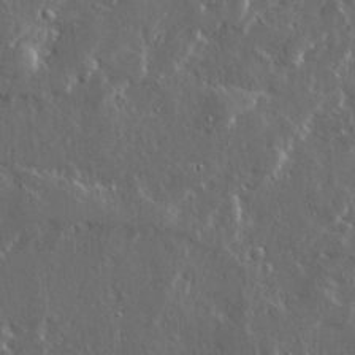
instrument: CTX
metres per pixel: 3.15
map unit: Ave
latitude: 14.8191
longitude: -138.4790
